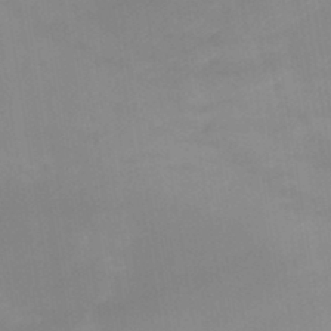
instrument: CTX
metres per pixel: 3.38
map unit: eHb
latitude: -45.8233
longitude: 85.1053
